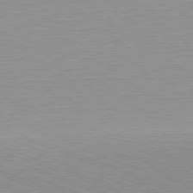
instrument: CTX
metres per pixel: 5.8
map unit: Hpe
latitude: -82.5951
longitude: 7.0864
